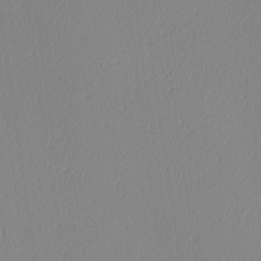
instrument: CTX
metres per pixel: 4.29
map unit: Ave
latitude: 2.8191
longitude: -114.8191
